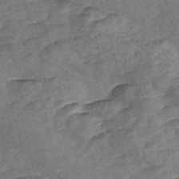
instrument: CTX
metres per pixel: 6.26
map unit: Nve
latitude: -57.2565
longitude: 57.6911
